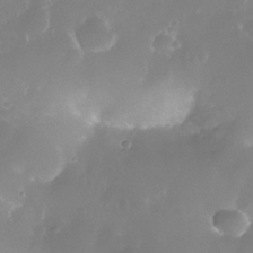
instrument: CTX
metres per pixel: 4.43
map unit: Nhe
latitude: -36.0094
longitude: -131.1026
